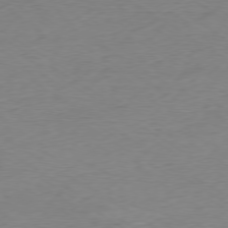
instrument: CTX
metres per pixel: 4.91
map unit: Ap
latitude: -78.2928
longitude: -58.4979
